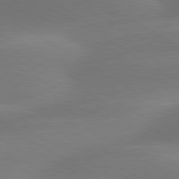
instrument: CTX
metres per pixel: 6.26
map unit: lApd
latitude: 79.9906
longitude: -88.2901
